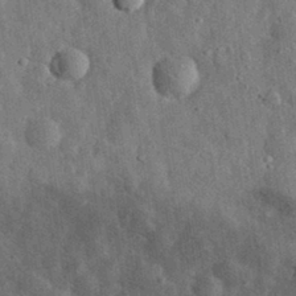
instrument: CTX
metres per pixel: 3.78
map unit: eHh
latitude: 31.7639
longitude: -74.0633
